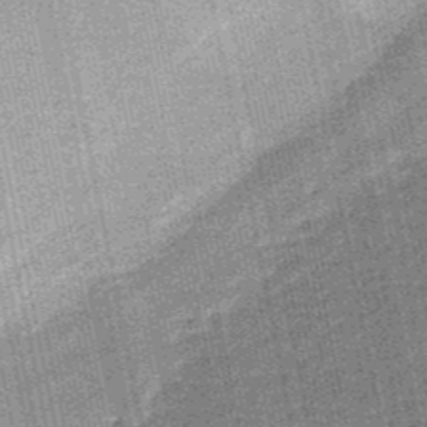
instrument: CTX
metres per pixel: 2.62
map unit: HNb
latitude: -50.3684
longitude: -42.2145
